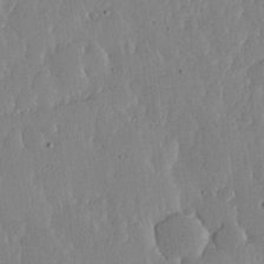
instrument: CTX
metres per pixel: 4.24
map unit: lHvf
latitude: 17.0270
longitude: -115.1214
